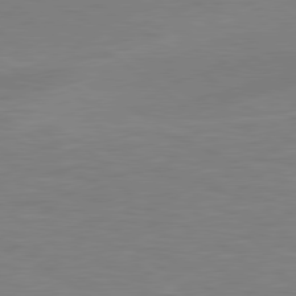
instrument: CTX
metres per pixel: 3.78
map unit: lApd
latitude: 79.4049
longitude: -148.2900
